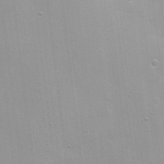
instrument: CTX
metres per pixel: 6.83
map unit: Nhu
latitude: 1.6693
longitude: -16.7624
